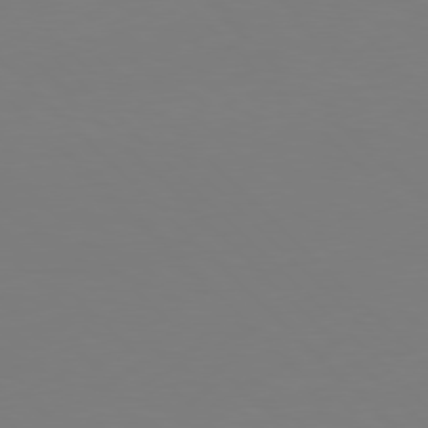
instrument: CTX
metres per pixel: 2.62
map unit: Hpe
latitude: 77.0458
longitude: -132.3656
